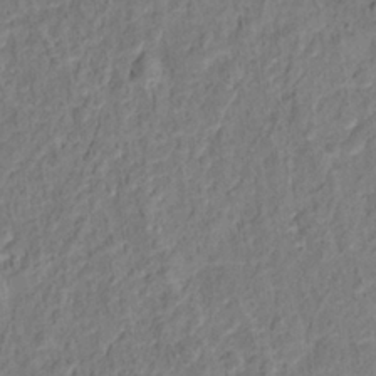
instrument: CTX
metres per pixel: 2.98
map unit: Hto
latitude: 13.2915
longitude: -38.5546
